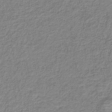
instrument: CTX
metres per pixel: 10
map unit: lHb
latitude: -40.8597
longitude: 51.6911
